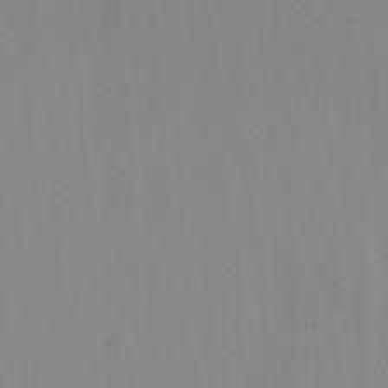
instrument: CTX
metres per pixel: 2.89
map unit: Nhu
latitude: -8.5196
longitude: -41.9339
